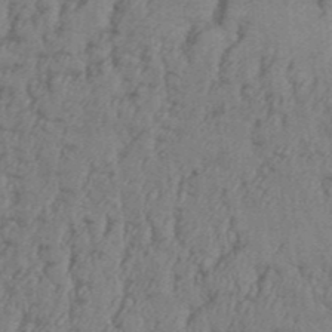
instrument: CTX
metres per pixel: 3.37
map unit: Aa
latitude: 32.8002
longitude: -135.3481
